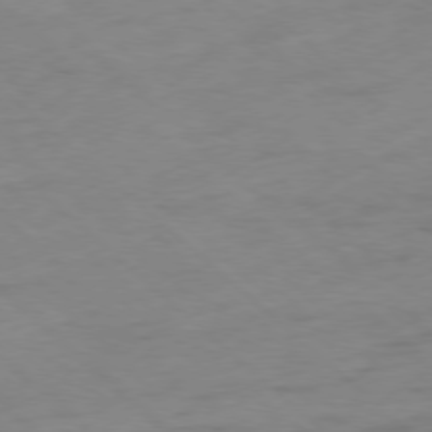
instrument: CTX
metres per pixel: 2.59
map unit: Ap
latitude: -78.1228
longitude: -79.3860
